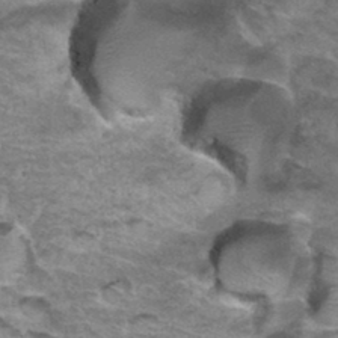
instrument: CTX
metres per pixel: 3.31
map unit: Hto
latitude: 34.5168
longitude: -45.3859
